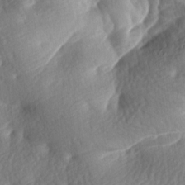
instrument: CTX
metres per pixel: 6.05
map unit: lAa
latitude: -8.0850
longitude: -126.8002
